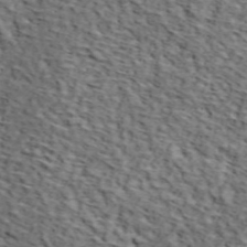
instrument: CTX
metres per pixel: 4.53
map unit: lHvf
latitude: 38.9325
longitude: -87.1214
